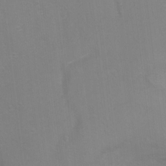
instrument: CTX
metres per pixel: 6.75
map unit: Ht
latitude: -3.6532
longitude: -28.1578
